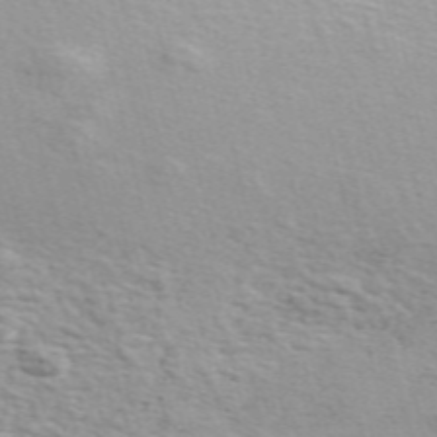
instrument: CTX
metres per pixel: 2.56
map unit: ANa
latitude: 51.5749
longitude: -71.3293
